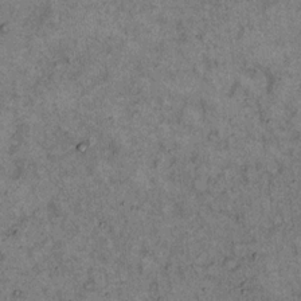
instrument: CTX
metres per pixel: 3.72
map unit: eHh
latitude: 15.5938
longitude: -62.0255
